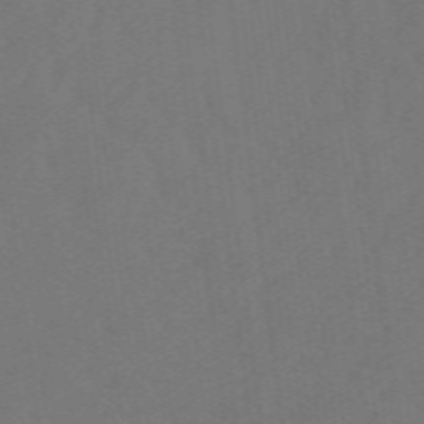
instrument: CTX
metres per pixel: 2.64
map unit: eHb
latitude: -49.9745
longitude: 83.5399
